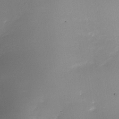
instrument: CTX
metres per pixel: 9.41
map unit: Nhe
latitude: -37.3509
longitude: -87.3481
